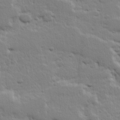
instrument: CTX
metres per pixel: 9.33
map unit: Hve
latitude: 24.4978
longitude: 144.7463
